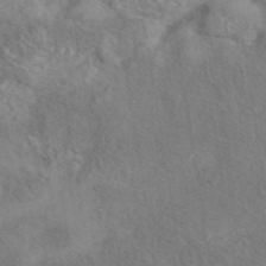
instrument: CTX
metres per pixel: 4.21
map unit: eAb
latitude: 42.4412
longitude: 111.2753
